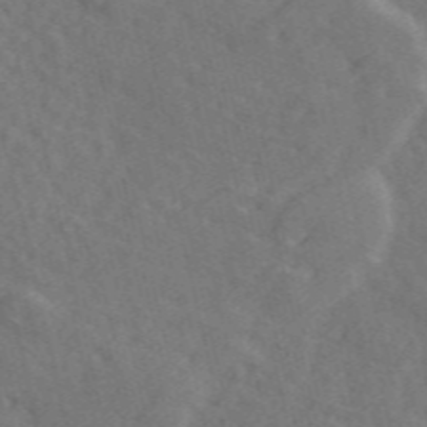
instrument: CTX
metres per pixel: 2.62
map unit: ANa
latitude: 49.8583
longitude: -81.9150
